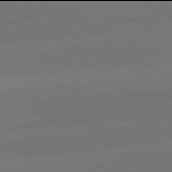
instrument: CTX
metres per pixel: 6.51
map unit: lApd
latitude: 81.9906
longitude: -154.9892
